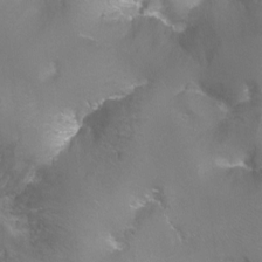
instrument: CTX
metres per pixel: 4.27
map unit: Ht
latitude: -6.5951
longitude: -32.7057
